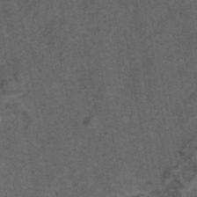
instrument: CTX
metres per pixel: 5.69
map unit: eAb
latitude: 43.5371
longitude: 106.5952
